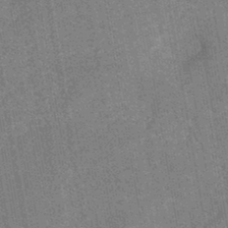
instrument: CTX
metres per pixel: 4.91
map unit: HNb
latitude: -44.4062
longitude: -37.9150
